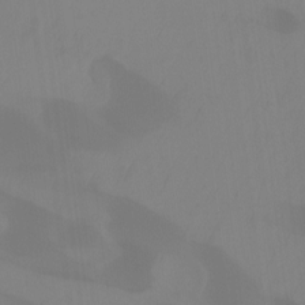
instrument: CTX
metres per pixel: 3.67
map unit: Ht
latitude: -14.4629
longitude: -53.6316
